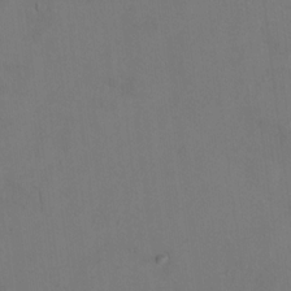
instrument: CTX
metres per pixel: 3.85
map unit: Ht
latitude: 10.4223
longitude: -32.2145
